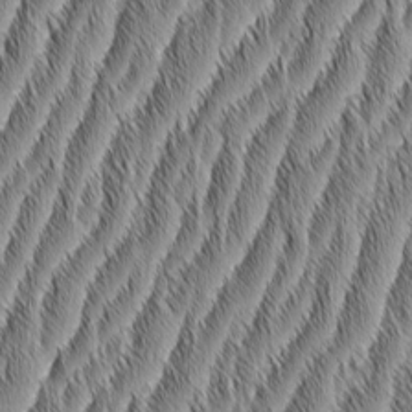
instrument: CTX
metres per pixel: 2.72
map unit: Aa
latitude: 6.1200
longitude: -130.0633
